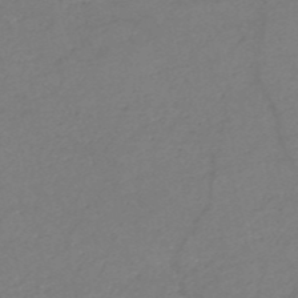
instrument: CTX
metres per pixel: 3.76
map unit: HNb
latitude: -52.9730
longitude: -45.8961
